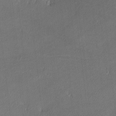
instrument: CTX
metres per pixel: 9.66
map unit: lHvf
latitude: -11.9745
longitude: -102.6490
